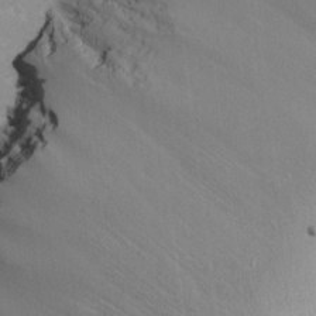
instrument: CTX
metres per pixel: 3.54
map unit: Nhu
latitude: -6.8786
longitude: -80.2333
